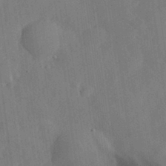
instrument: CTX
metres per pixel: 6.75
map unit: eHh
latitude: 30.8002
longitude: -77.1781
